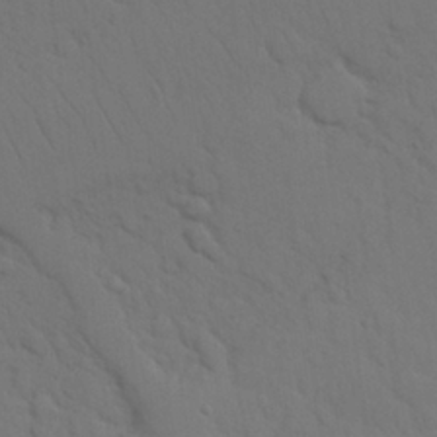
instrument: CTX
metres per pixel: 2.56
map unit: Nhu
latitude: 26.4034
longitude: -70.1200
